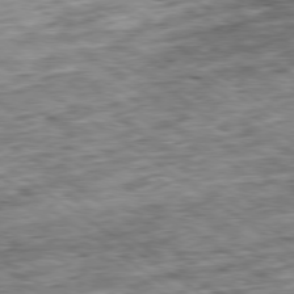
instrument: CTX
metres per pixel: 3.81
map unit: Ap
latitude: -79.3887
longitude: -75.4426
